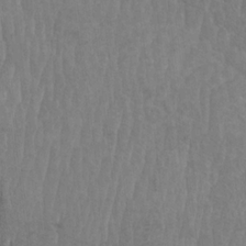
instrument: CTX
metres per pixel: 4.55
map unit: HNhu
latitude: -1.3510
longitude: 13.6911
